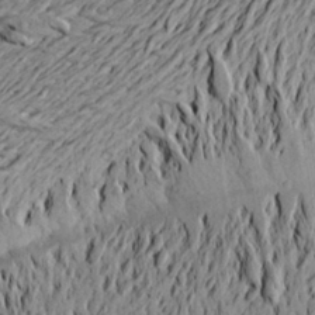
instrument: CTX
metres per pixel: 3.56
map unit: Aa
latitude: 20.7435
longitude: -149.4049
